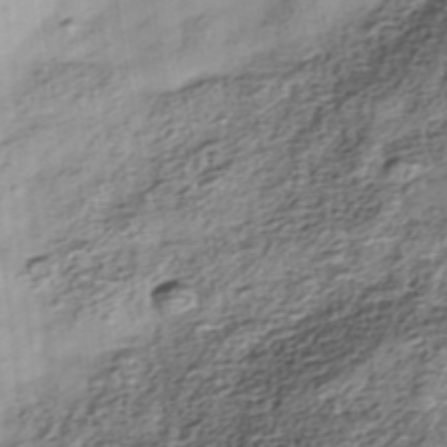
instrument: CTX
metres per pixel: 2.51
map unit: Nhe
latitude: -38.6708
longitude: -148.2711
